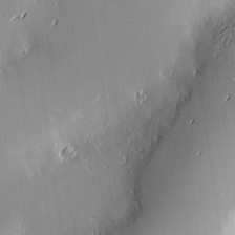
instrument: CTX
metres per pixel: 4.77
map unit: Nve
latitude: -9.3510
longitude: 173.5210
